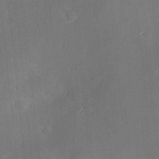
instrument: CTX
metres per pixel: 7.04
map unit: Hve
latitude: -10.6708
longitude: 175.3509
